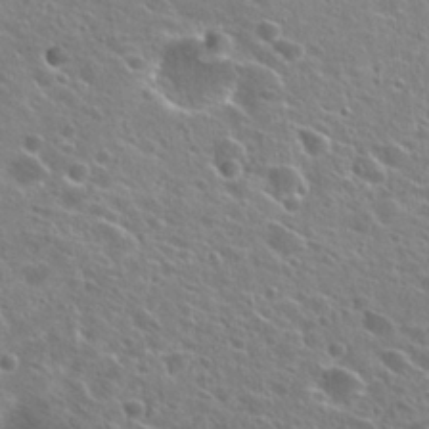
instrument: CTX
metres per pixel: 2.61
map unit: Hto
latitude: 25.2725
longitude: -43.4427
